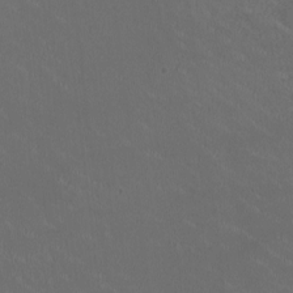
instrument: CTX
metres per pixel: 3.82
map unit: HNhu
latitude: 1.0836
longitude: -2.4790
